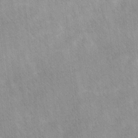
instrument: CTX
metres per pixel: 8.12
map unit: Ave
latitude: 11.6316
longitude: -106.8569
